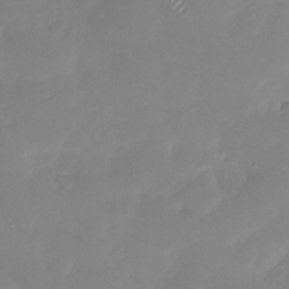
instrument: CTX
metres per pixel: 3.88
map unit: Nhu
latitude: -27.6721
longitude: -59.3293
